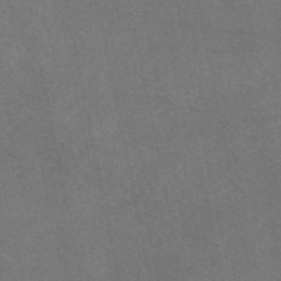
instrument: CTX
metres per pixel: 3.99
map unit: eAb
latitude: 47.2915
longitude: 115.6155
